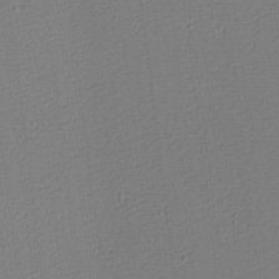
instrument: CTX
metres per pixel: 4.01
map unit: eHh
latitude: -3.7855
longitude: -86.2333
